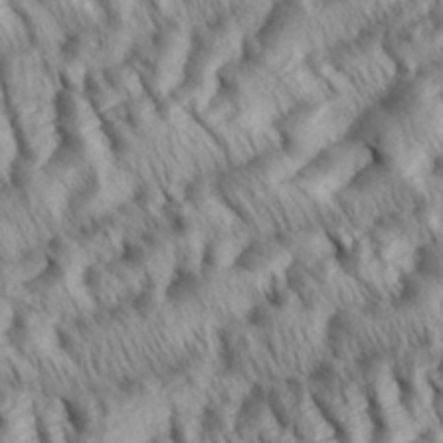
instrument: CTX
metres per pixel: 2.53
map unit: eHh
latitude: 35.7638
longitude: -138.2522
